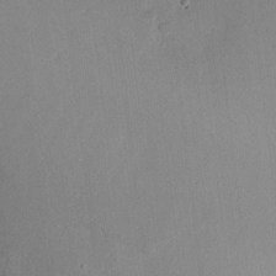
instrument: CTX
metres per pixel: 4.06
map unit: eHh
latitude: 11.6127
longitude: -72.4223
